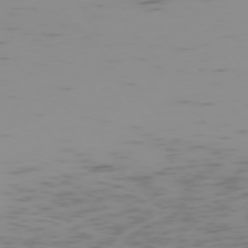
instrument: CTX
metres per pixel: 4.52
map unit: Hpe
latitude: -74.4629
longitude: 7.5399
